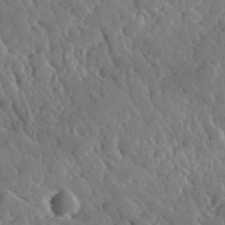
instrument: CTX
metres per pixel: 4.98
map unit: lHvf
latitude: 34.4223
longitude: -87.4615
